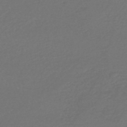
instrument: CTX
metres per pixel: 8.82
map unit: HNhu
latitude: -47.7288
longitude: 96.5763
